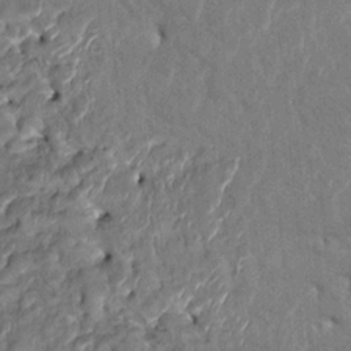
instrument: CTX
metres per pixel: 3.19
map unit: HNhu
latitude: 4.0444
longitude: -7.6316
